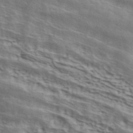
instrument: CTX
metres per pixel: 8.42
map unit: ANa
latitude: 41.8016
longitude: 50.0661
